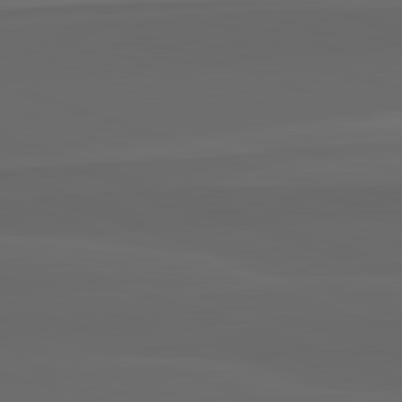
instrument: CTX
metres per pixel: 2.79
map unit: lApd
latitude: 82.8569
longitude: 159.6910
